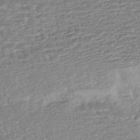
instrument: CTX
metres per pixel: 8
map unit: HNhu
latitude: -44.7652
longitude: 101.6721
